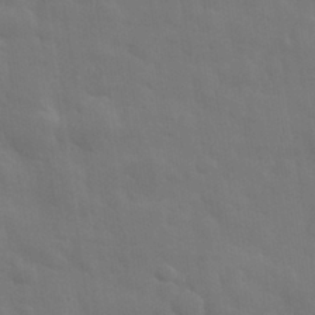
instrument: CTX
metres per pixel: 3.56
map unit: eHh
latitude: 31.2537
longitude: -70.2711
